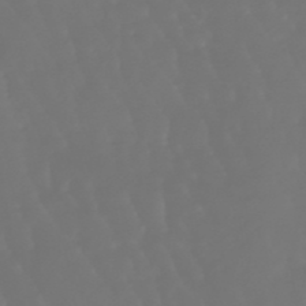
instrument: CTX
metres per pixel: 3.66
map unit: lHb
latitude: -47.2943
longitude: 79.5966
